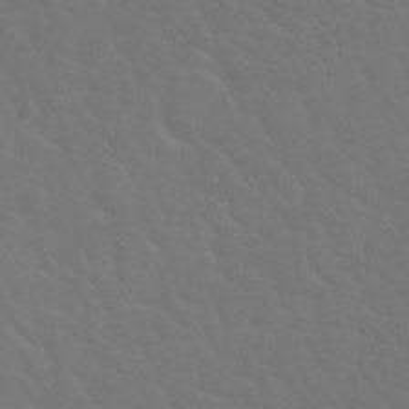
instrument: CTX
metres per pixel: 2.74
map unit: Nhu
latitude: 29.8205
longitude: -52.2145
